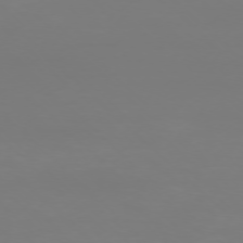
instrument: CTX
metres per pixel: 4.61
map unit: Ap
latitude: -76.4251
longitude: -81.6127
